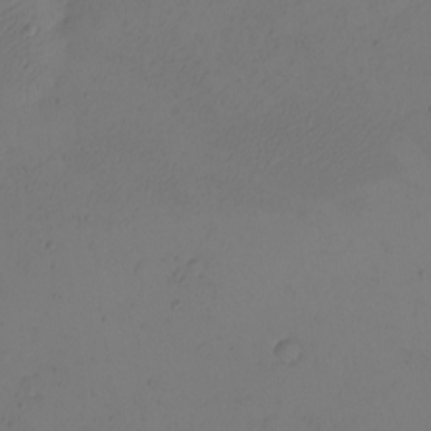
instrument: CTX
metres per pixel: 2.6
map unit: eHh
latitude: -2.7652
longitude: -74.0633
